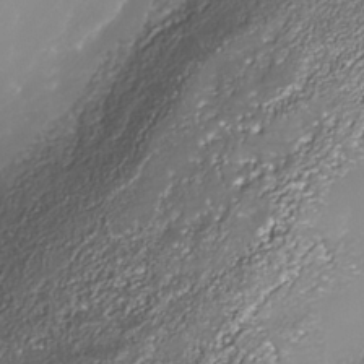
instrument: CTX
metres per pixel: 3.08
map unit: Nhe
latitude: -35.9556
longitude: -88.0633
